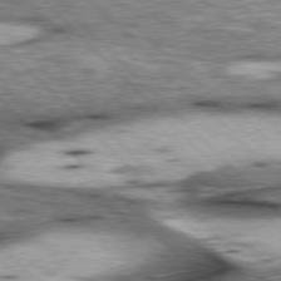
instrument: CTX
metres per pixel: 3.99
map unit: lApd
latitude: 76.9513
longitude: -50.6301
